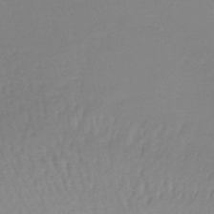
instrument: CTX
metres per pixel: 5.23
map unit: lHb
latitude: -42.3684
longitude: 59.9745
